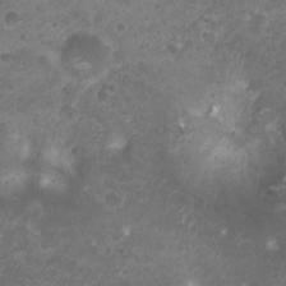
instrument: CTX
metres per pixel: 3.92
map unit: Ht
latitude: 3.3292
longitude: -19.4993
